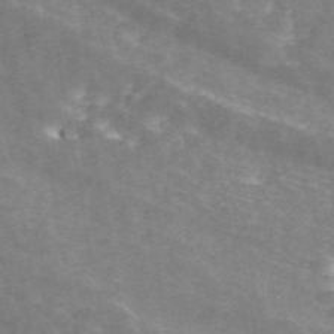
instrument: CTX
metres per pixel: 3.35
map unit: ANa
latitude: 45.9528
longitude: 37.4265
